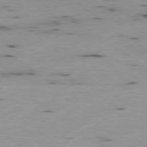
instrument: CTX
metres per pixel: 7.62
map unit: Ap
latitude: -78.9919
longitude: -72.6491
